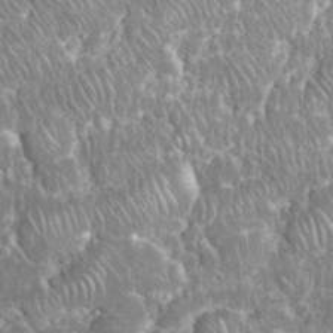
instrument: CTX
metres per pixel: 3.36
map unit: eHh
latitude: 34.7624
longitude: -62.9325
